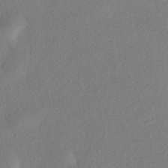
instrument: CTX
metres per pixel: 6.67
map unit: eHh
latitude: -41.7477
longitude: 118.9353
